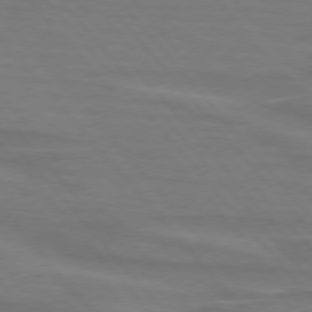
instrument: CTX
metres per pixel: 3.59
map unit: lApd
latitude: 75.5938
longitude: -80.9136
